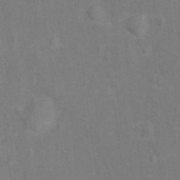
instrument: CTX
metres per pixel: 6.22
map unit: Hto
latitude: 14.7813
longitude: -41.6882
